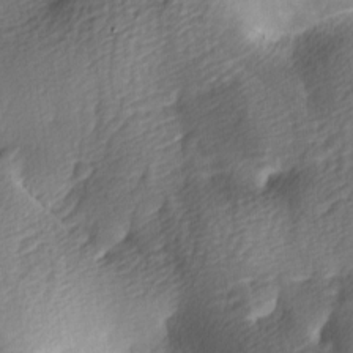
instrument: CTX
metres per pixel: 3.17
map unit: lAa
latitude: -9.1809
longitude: -125.5182
